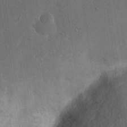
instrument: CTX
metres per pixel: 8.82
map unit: eHh
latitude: 19.1970
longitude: -65.7450
